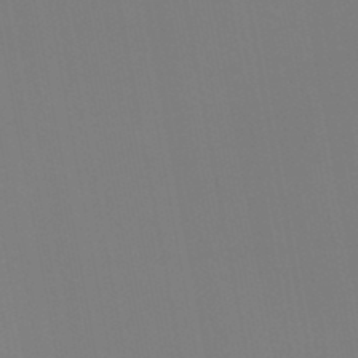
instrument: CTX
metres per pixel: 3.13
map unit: lHb
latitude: -46.6329
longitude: 76.4440
